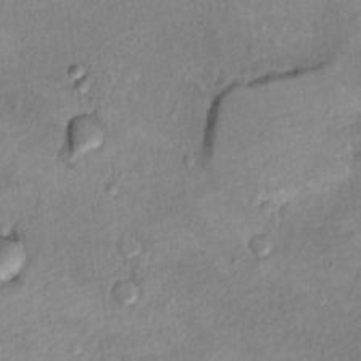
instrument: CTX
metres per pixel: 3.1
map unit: Hto
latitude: 9.2915
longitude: -36.4412
